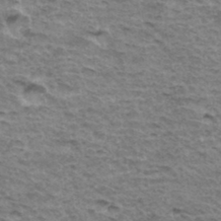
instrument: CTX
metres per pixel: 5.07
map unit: Hto
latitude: 35.5371
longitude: -43.1970
